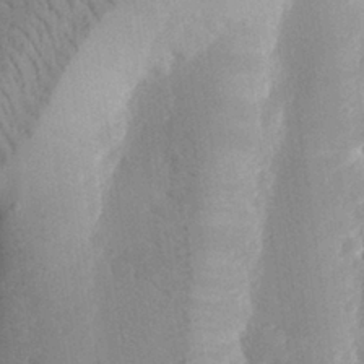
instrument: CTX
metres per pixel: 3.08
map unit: eHh
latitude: 29.1781
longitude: -80.8380
